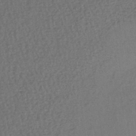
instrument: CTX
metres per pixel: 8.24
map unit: lHb
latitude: -37.6721
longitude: 59.4076
